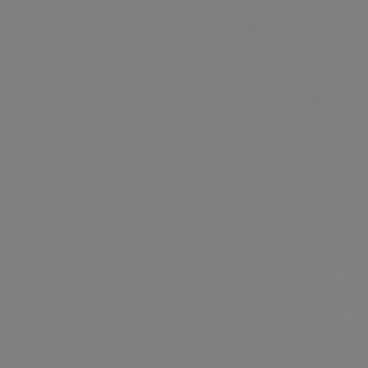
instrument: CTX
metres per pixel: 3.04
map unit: Hpe
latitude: 77.8016
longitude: -174.0633
